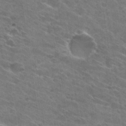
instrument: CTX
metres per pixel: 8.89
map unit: Hto
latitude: 30.9892
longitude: -45.5938
